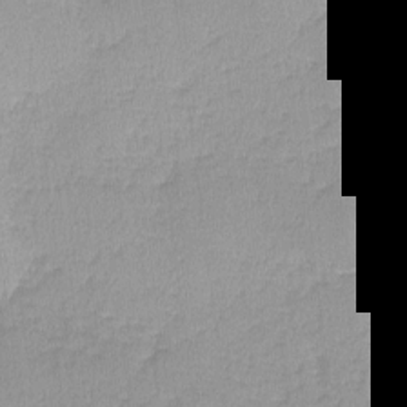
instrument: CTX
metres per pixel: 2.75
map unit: lHvf
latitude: -12.0472
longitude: -99.1592
